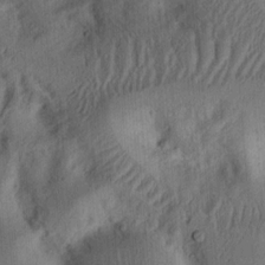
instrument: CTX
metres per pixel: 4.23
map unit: Ht
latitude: 14.3657
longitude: -74.3656
